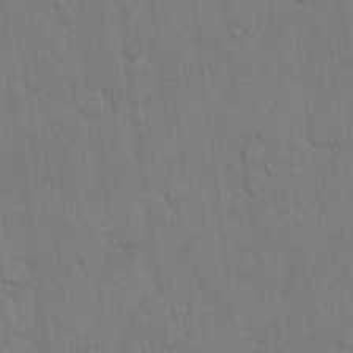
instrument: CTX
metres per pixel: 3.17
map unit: Hto
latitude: 9.7828
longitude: -61.2159
